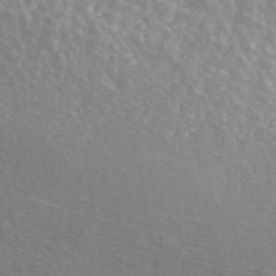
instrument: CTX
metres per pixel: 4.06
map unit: ANa
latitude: 43.0836
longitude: 25.5021
